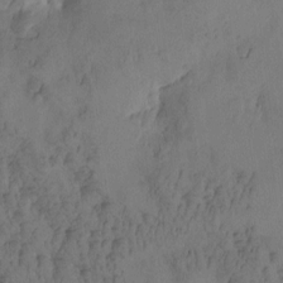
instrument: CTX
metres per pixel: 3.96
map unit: Htu
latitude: -2.7463
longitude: -176.1578
